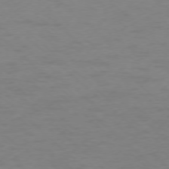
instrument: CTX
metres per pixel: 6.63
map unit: Ap
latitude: -76.9353
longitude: -76.8758
